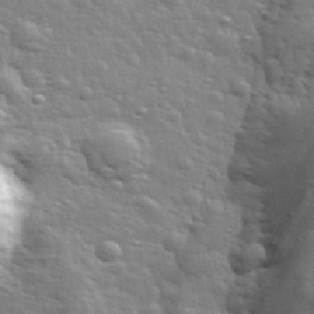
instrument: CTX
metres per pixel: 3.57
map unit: lHvf
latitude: 34.5923
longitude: -81.7639
